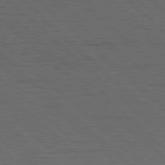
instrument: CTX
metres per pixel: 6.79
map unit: Hpe
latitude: 77.8016
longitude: -127.8772
